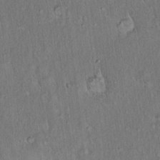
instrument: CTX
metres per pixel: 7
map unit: Hto
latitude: 15.7639
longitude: -57.5938
